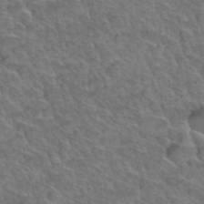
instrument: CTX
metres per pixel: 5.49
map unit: Hto
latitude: 35.2348
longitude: -47.3104
